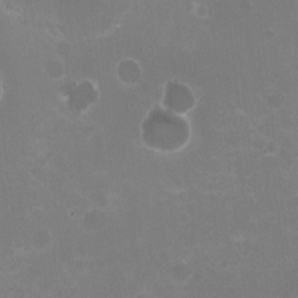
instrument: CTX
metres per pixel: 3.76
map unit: HNhu
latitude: -2.5384
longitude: -3.5938
